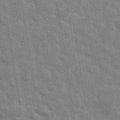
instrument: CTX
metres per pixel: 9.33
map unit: eHh
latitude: 36.2145
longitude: -65.8394
